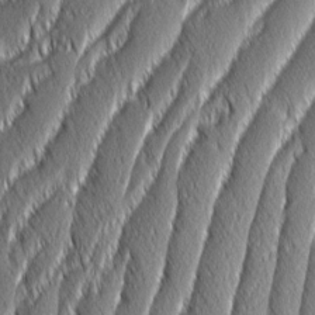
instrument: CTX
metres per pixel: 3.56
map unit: Aa
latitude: 7.9339
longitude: -130.7436
